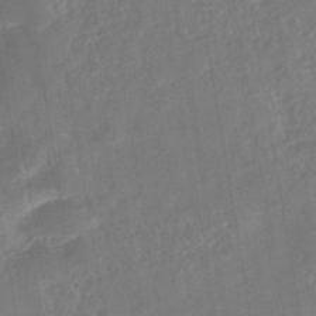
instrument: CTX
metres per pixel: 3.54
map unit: eHb
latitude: -46.0472
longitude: 83.9556
